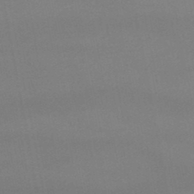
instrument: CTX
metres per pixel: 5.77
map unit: lHb
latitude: -46.1228
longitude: 67.6911
